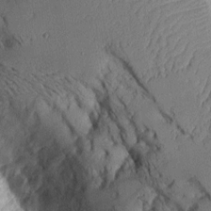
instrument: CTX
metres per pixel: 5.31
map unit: Aa
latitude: 9.9528
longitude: -127.6883
